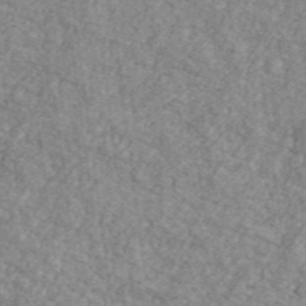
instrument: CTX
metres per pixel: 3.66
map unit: Ave
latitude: 41.4993
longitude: -110.6869
